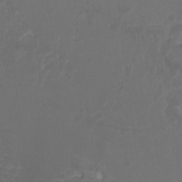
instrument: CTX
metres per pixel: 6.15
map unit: Nhu
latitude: -8.8030
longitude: -43.4238
